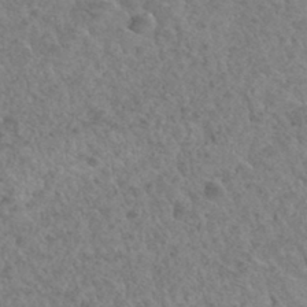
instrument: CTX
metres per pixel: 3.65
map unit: Hto
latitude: 33.1781
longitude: -49.7639
